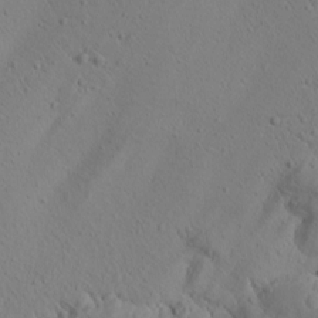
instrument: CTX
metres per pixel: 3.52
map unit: Htu
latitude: 0.3845
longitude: 175.2187
